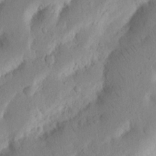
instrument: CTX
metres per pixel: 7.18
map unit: Nhu
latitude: 17.1781
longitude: -75.4426
